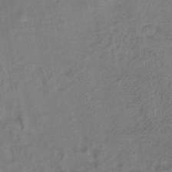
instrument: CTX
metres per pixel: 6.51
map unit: lHb
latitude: -37.8422
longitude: 71.1998
